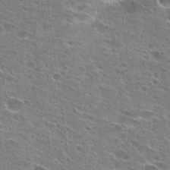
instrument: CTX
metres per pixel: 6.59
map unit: Hto
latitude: 25.0647
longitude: -44.0255
